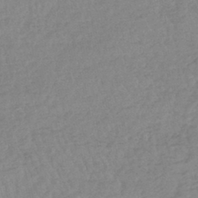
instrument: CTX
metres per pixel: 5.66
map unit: lHb
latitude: -44.3306
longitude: 74.0661
